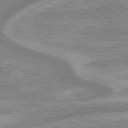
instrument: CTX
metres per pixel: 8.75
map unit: lApd
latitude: 79.3671
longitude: -168.8191
